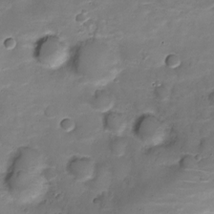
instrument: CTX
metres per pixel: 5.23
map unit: Nve
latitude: -22.9731
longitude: 104.6329
